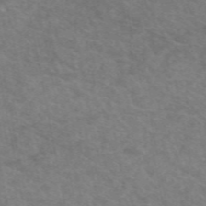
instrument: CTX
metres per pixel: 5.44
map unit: eAb
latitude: 50.4412
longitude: 111.1242
